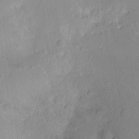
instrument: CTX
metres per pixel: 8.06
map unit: Hto
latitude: -12.5763
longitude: -39.0647
